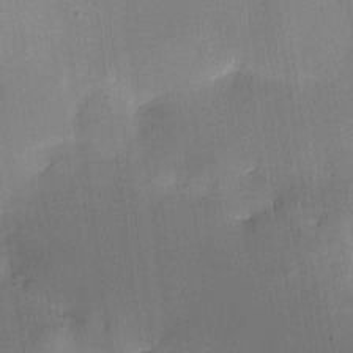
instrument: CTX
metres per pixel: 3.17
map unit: eHh
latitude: 4.1956
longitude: -69.5182
